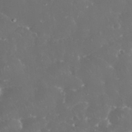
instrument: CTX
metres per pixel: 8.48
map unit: eHh
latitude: 34.0633
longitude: -63.2159
